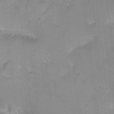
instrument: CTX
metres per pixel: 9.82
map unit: Ht
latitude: -9.0675
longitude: -36.5357
